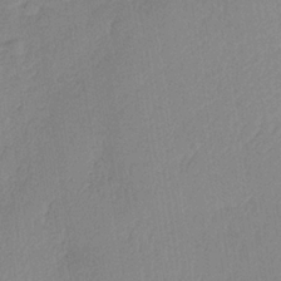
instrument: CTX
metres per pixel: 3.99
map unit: HNb
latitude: -34.0094
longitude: 63.5966
